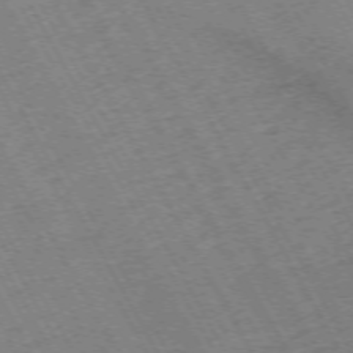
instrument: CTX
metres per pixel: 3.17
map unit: Hpe
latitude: -72.1983
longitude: 11.2754
